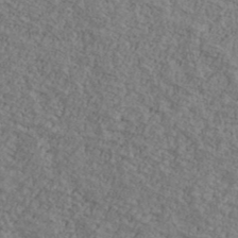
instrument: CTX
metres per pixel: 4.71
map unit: Ave
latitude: 40.9891
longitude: -110.9136
